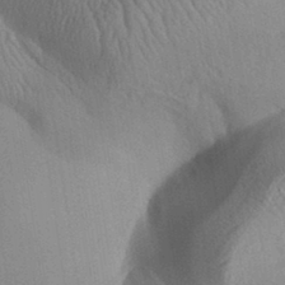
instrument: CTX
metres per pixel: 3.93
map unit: Aa
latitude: 32.1578
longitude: -142.2712
